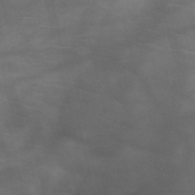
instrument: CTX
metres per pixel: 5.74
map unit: HNb
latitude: -51.6911
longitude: -45.9528
